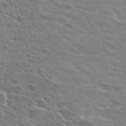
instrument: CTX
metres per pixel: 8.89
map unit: Hto
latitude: 28.3656
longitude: -42.6491
